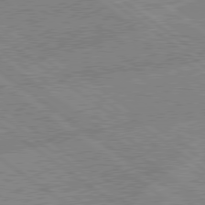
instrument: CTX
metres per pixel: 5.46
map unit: Hpe
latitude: 78.8947
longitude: -145.2537
